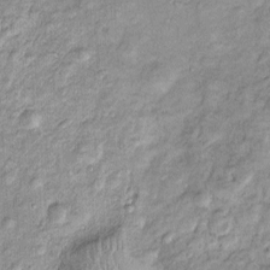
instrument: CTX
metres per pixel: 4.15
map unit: Htu
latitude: -4.9919
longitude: 158.7085
